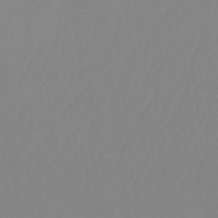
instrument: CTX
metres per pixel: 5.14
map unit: Ht
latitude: -14.4062
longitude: -50.2144
